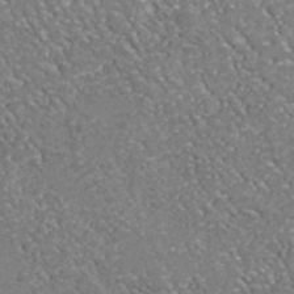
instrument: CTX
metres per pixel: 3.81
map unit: Nhu
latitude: -38.2740
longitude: -80.4034
